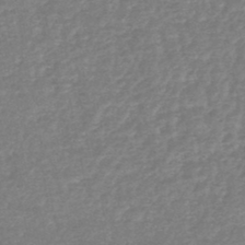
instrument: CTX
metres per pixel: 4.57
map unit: HNhu
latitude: -48.1795
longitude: 96.7085
